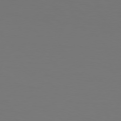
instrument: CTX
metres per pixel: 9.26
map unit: Hpe
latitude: 74.9514
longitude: -130.1578
